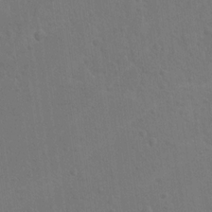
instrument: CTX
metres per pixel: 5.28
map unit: lAvf
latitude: -8.5196
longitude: -120.3090
